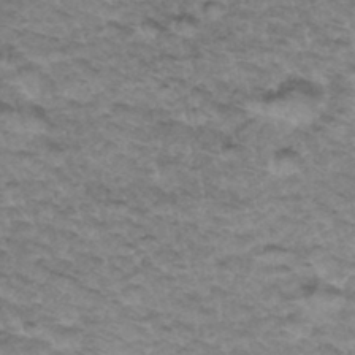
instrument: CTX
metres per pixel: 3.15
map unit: Hto
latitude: 34.6868
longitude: -47.6694
